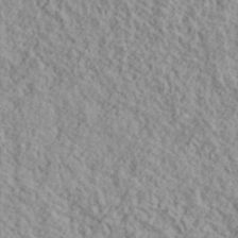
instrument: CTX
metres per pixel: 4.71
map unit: lHvf
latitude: 38.6868
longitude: -89.8206
